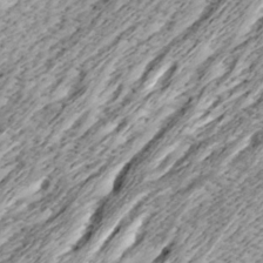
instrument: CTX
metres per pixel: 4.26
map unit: Ave
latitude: 15.7828
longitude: -136.7624
